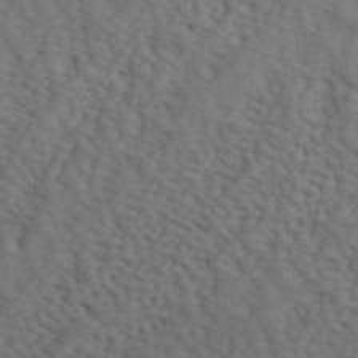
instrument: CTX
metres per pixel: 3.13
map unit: ANa
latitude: 42.0633
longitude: 55.5588
